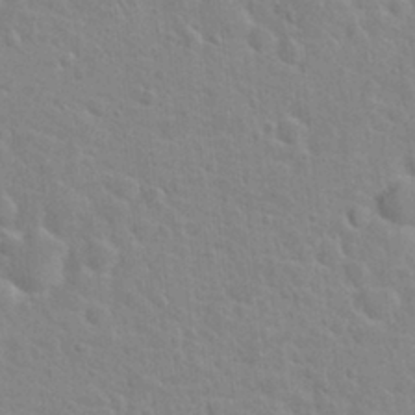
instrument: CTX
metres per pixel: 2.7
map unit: Hto
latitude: 21.6883
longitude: -47.5371
